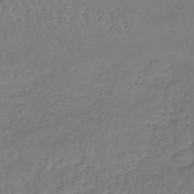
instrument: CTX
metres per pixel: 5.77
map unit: lHb
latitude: -42.5006
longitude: 66.8219
